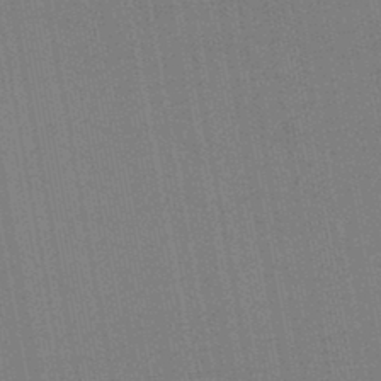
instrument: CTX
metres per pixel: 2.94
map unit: eHb
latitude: -44.8030
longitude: 87.2376
